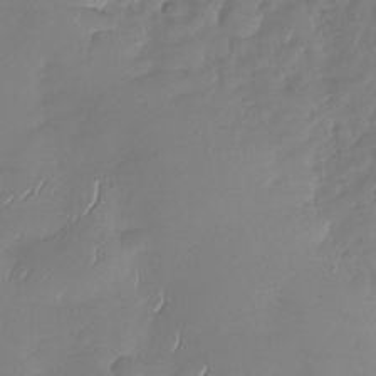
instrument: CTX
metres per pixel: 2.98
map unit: Nhu
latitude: -28.7652
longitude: -61.2159
